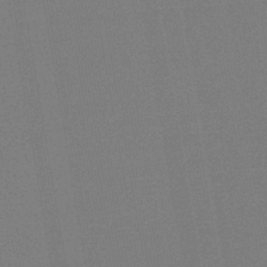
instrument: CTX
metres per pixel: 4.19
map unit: HNb
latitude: -44.3117
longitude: -41.5938
